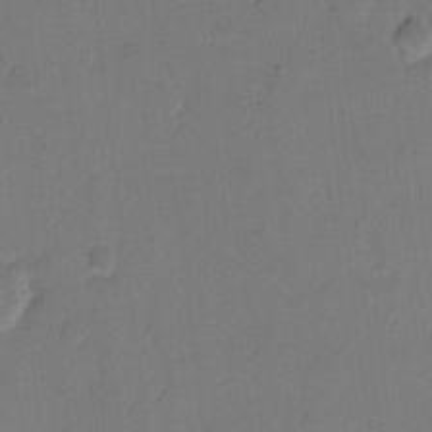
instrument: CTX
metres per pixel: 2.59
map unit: Hto
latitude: 7.4237
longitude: -62.5546
